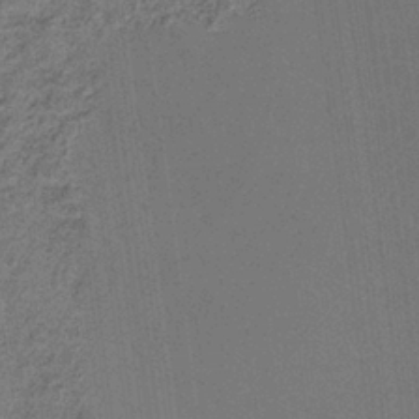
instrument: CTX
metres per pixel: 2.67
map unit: HNb
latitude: -35.8044
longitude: 54.4440
